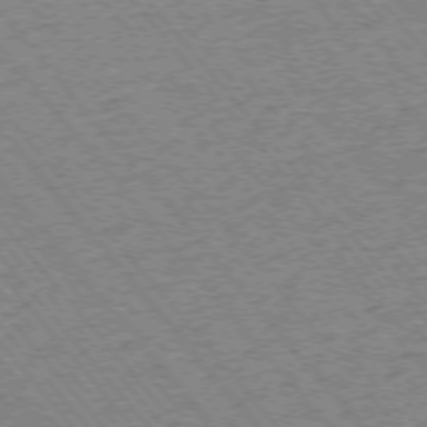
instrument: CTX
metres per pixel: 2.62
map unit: Ap
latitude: -75.3321
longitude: -86.6490
